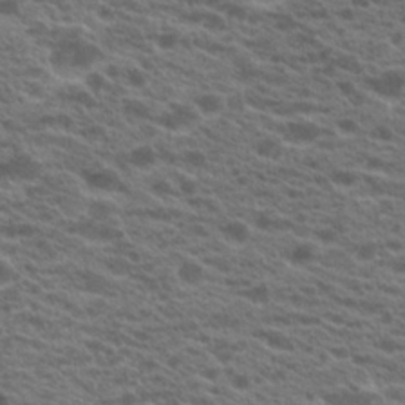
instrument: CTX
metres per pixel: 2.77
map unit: Hto
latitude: 21.1214
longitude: -38.8569
